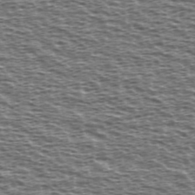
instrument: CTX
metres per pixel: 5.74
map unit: Ave
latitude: 38.5735
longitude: -112.6490
